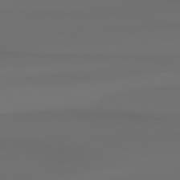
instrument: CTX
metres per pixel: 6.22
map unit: Hpe
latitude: 78.1956
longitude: -133.1970
